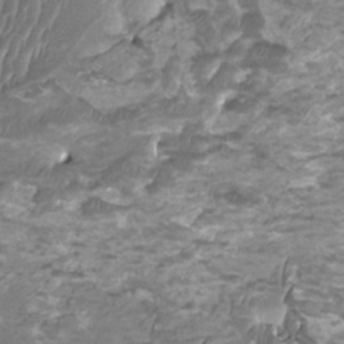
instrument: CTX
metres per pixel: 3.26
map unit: HNhu
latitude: 2.0444
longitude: -0.9702
